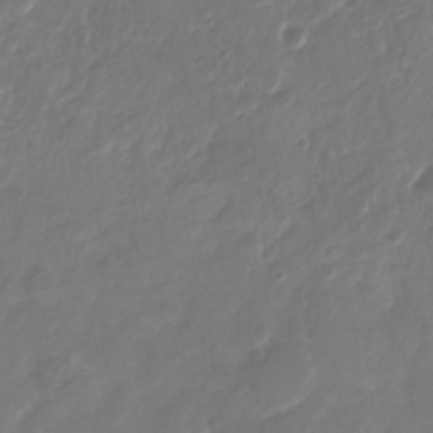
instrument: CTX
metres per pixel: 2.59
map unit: Nhu
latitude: -28.0283
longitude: -67.8772
